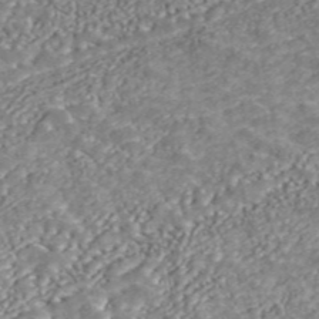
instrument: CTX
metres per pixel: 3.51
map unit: ANa
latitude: 45.4805
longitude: 37.6344
